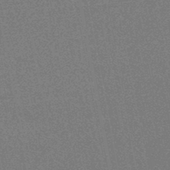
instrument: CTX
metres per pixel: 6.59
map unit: HNhu
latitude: -47.3509
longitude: 99.8800
